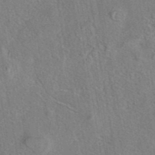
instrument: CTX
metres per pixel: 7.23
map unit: eAb
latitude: 42.6302
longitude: 104.5951
